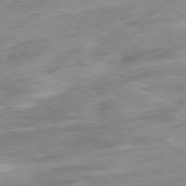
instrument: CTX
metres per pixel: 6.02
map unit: Hpe
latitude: -79.1431
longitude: -16.1578
